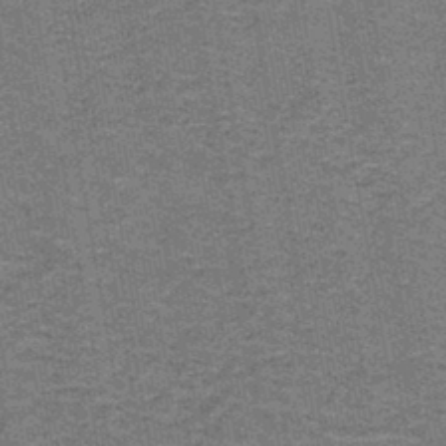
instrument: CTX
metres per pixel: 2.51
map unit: lHb
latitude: -43.2187
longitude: 56.1228
